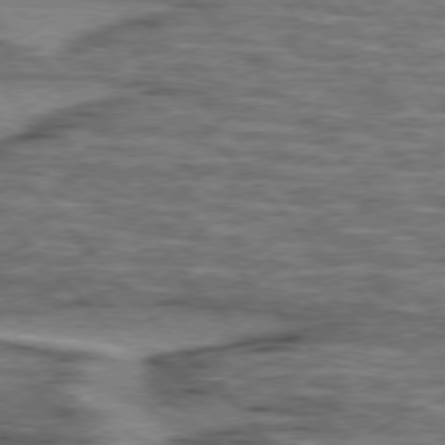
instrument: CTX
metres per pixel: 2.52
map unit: lApd
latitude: 76.2522
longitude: -77.1781
